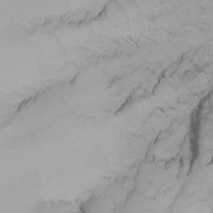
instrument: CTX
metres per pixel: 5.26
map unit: Nhu
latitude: -4.3495
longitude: -90.1200
